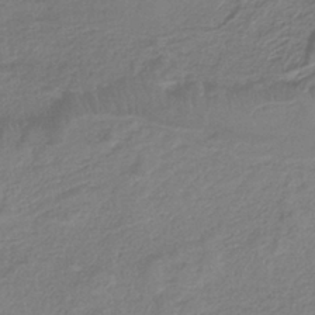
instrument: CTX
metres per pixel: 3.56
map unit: HNb
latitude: -36.2361
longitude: 58.1416
